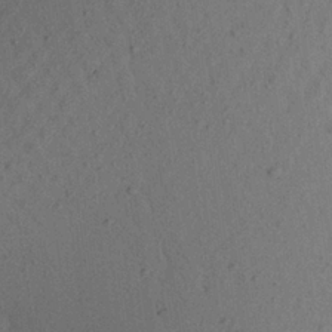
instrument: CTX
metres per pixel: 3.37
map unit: Aa
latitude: 22.9325
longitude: -144.8758
